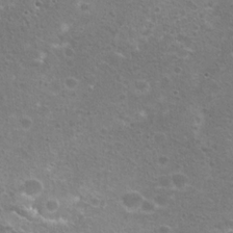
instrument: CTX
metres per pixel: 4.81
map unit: Hto
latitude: 19.1025
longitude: -41.8583
